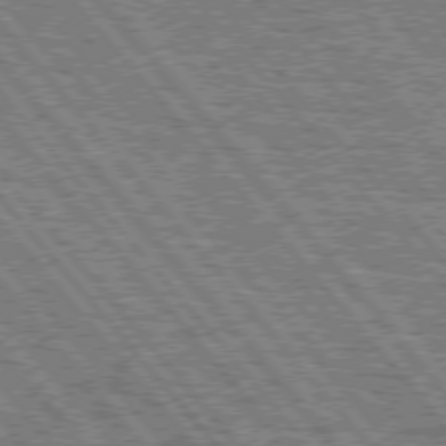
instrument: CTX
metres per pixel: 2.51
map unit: Hpe
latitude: 75.3671
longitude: -126.0444
